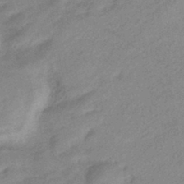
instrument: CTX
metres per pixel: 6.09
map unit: eHb
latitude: -40.7652
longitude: 83.5588
